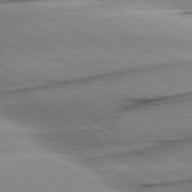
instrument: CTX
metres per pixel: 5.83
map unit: lApd
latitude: 80.5168
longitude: -157.8016
